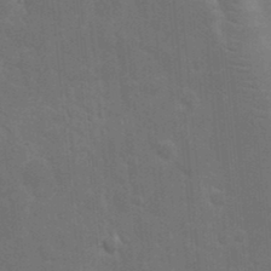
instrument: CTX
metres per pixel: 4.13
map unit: eHh
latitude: 19.7071
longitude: -64.3656
